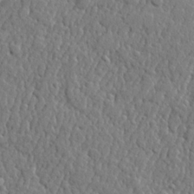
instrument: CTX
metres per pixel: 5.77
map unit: lHvf
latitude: 22.2900
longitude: 143.2187
